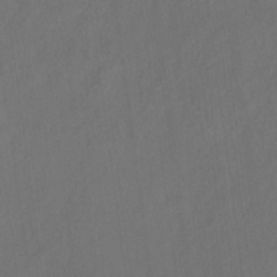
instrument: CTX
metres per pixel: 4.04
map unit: Hto
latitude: 8.6302
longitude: -34.5168
